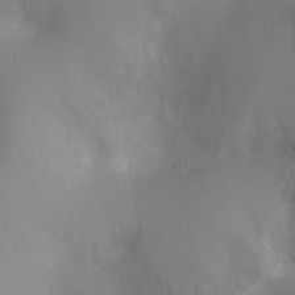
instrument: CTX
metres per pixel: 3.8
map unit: Ht
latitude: -9.3132
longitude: -24.9135
